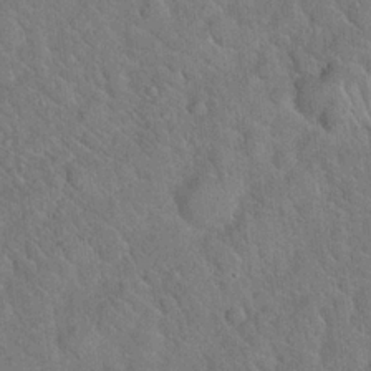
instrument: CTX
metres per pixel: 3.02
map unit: Hto
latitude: 18.7246
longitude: -52.8947
